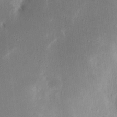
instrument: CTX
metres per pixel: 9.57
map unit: Nhu
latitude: 19.0647
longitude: -74.0633
